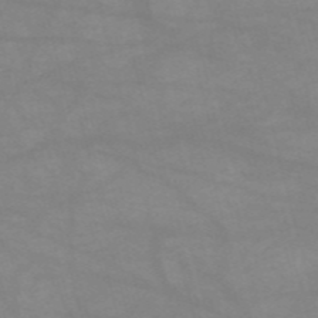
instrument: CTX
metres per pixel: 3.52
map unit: HNb
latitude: -54.4440
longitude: -40.8569
